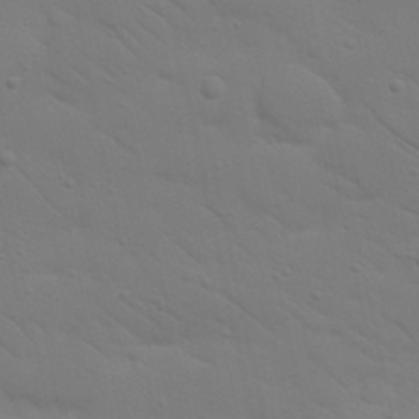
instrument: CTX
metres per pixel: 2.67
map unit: Nhu
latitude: 23.8961
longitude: -73.5183
